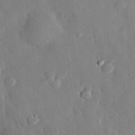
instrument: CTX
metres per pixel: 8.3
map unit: eHh
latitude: 29.0269
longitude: -79.8395
